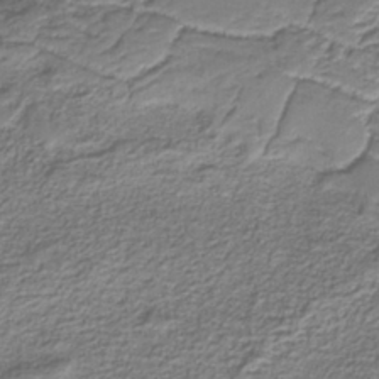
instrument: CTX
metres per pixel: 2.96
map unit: eAb
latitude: -38.3118
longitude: 52.8597
